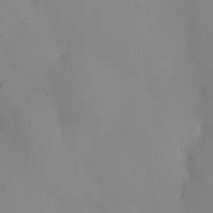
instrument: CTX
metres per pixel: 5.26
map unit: eHh
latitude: -0.7086
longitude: 19.9745
